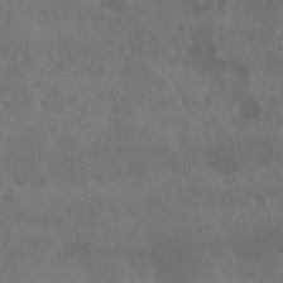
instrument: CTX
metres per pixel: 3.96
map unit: Nhu
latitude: 29.5560
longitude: -54.8758
